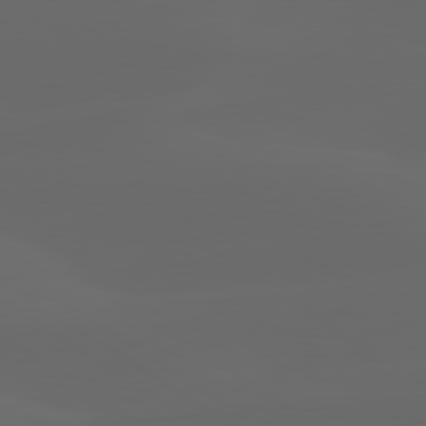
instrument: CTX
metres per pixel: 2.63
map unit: lApd
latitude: 80.0633
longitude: -94.6680
